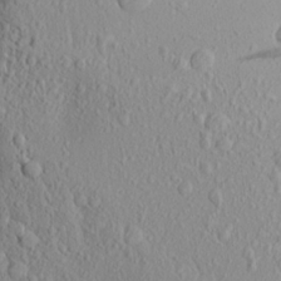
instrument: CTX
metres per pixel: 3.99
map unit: Aa
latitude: 17.6883
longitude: -148.0444
